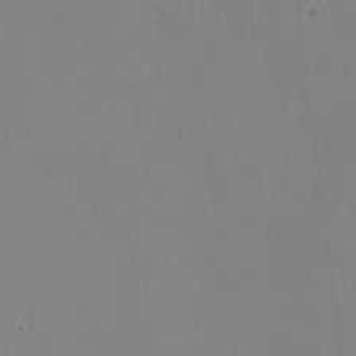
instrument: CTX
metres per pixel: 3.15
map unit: Ht
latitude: 1.1781
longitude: -33.9150
